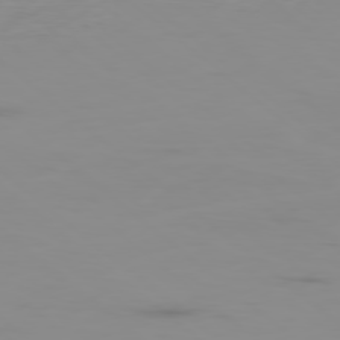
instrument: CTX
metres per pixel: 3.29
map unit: Ap
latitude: -78.7463
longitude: -71.3104
